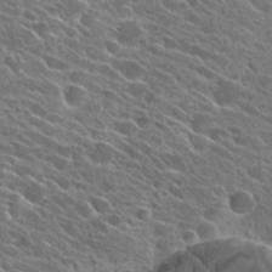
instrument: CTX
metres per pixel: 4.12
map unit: Hto
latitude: 25.4615
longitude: -41.0458
